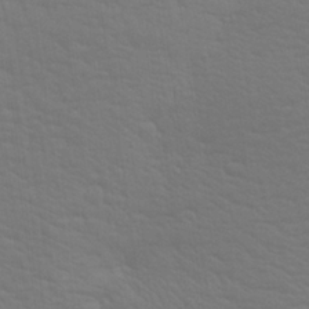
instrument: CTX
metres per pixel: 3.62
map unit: Aa
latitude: 28.6868
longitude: -139.3671
